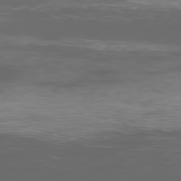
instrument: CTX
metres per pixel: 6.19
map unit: Ap
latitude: -79.2376
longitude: -75.0458
